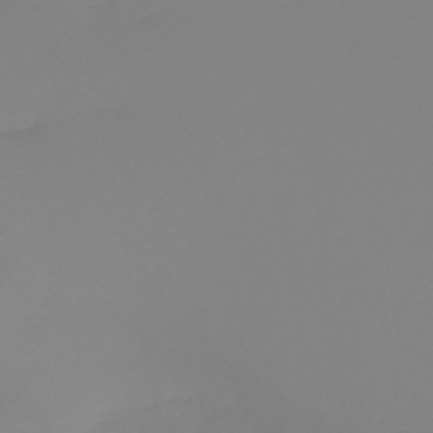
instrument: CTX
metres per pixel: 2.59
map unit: HNb
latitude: -45.4265
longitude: 55.6344
